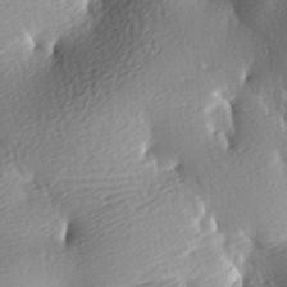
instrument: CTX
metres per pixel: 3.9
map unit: lAa
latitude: -9.1431
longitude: -126.0444
